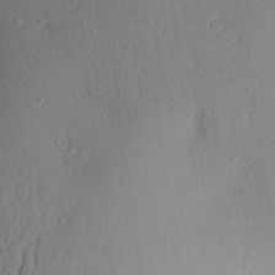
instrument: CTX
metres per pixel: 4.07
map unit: Aa
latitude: 27.7828
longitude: -146.6302
